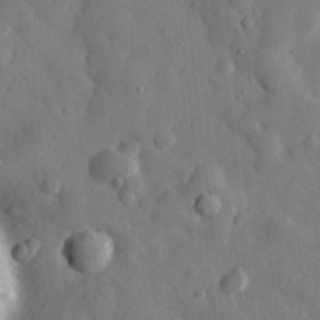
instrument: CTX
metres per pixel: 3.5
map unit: eHh
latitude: 29.9906
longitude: -77.8394
